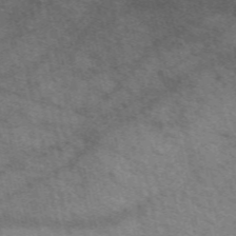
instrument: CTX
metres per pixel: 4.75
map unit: eAb
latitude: 51.2914
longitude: 108.9353
